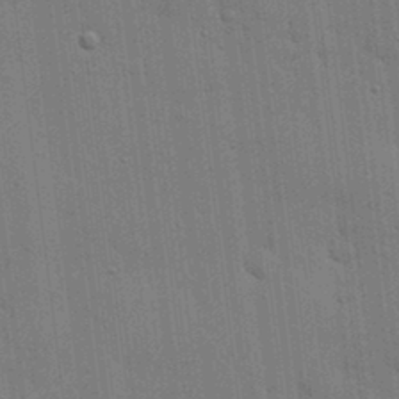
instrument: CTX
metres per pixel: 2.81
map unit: lHvf
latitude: 18.2900
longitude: -113.4426
